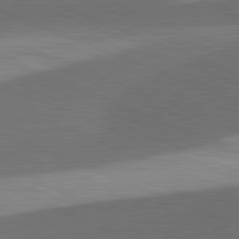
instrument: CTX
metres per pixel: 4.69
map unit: lApd
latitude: 81.6505
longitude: 137.3131
